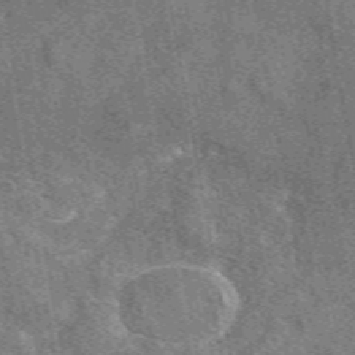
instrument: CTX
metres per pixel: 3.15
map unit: eAb
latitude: 49.9717
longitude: 115.1809
